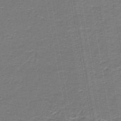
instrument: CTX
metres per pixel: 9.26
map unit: lHb
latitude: -43.8422
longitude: 55.4455
